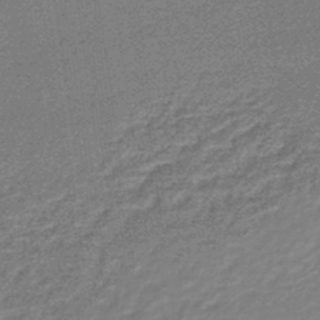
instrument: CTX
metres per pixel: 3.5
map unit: lHb
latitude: -44.7841
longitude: 66.8597
